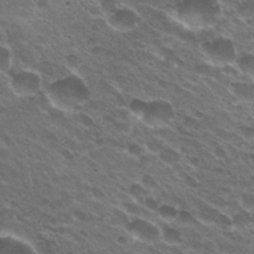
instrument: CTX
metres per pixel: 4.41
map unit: Hto
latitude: 31.1592
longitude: -43.5938
